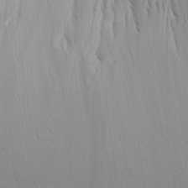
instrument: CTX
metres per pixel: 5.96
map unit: Aa
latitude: 15.1781
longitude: -143.2915
